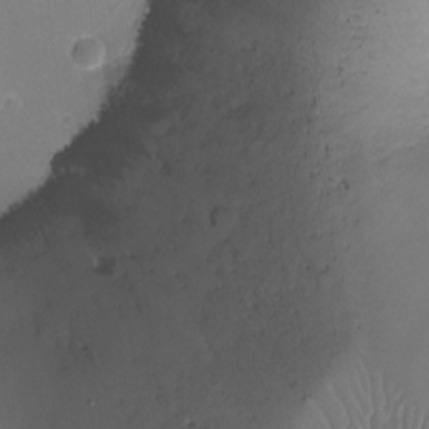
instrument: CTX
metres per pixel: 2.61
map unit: Ht
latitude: -16.3685
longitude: -40.9324
